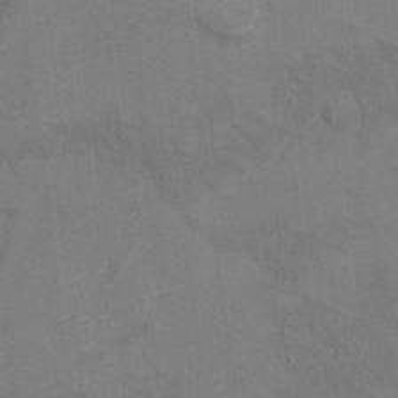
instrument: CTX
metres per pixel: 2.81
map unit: Ht
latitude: 10.7813
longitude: -32.9325
